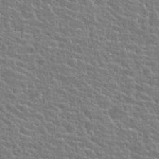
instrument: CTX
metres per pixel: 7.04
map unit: Hto
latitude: 25.1970
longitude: -50.8947
